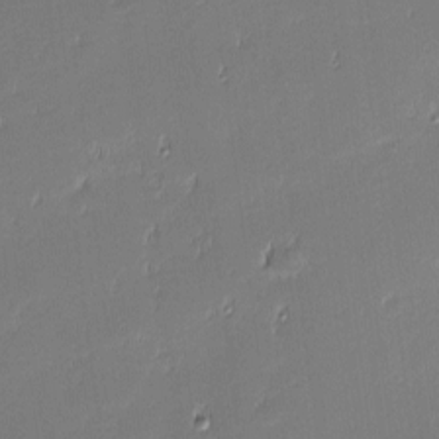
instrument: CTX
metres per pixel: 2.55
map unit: eHh
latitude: -3.2186
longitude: -83.3292
